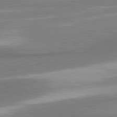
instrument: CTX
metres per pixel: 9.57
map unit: lApd
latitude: 81.1781
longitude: 167.8800
